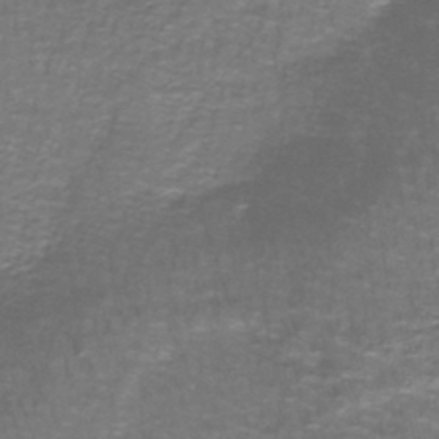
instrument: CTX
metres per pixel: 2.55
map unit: lHb
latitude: -42.2928
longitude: 55.7478
